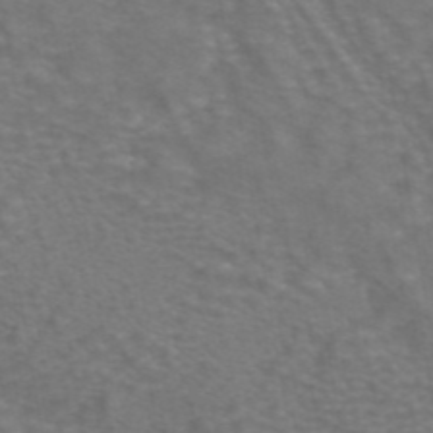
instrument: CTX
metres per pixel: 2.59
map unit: ANa
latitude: 43.1403
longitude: 24.3873
